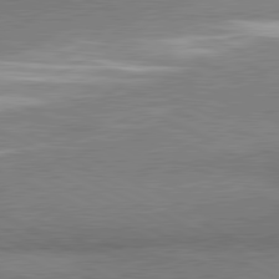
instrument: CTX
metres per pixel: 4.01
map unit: lApd
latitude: 80.8947
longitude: 164.1228
